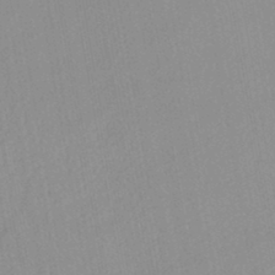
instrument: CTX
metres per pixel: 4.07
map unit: lHb
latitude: -44.2551
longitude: 72.9541
